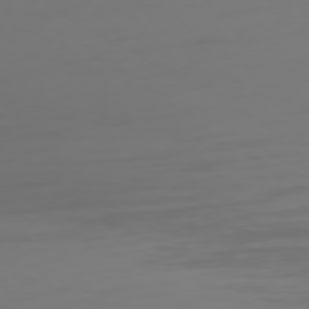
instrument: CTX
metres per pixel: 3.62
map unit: Hpe
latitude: 75.4615
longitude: -127.4616
